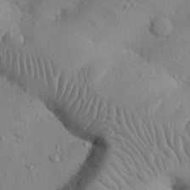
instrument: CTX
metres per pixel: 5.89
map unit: Nhu
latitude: 23.1592
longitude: -75.0647
